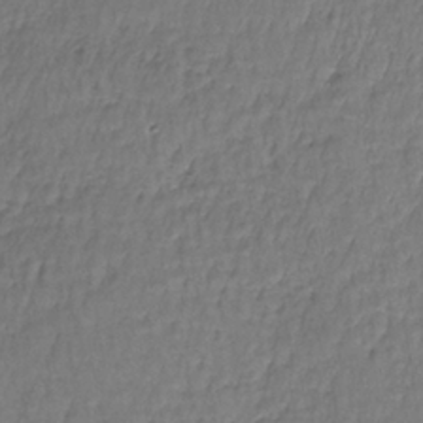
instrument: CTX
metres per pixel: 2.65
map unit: lHb
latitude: -35.3699
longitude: 63.3131
